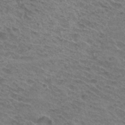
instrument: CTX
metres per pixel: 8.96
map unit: Hto
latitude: 31.4616
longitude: -47.4616
